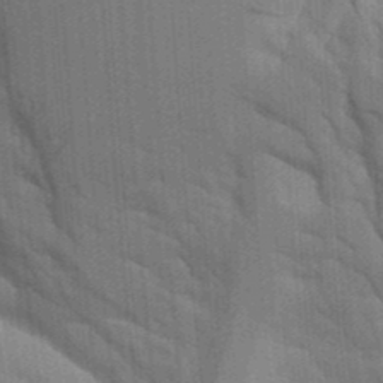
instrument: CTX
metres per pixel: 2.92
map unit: Aa
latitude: 9.7450
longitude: -126.6680
